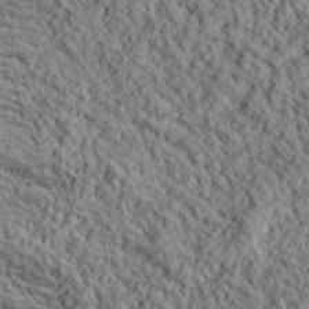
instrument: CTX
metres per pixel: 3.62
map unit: lHvf
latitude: 39.2348
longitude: -88.7247
